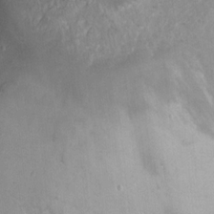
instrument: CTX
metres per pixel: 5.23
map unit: Ht
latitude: 5.4048
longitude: -36.5357
